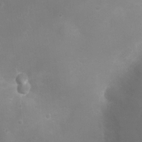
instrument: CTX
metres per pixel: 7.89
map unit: Ht
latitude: -8.0850
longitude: -20.8758
